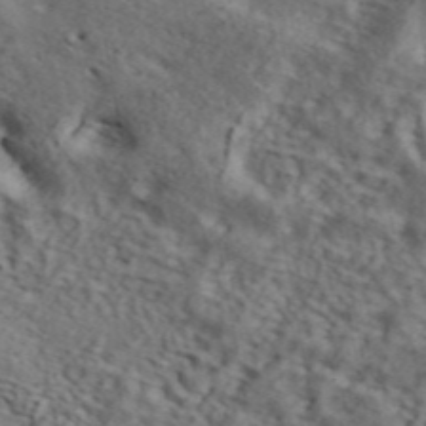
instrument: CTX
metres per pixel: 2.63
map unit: ANa
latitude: 44.9891
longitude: 47.2943
